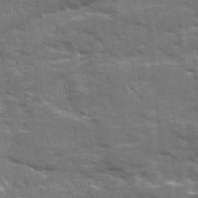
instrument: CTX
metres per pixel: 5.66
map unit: Ave
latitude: 19.8205
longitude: -130.1578
